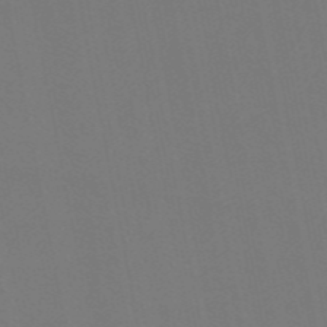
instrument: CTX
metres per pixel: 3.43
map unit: eAb
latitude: 46.6680
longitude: 121.2376
